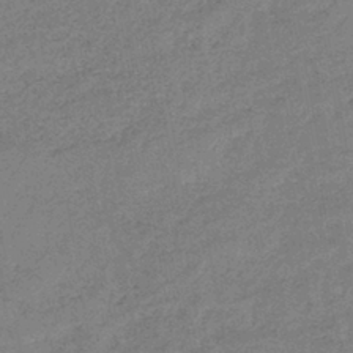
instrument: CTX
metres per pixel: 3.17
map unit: eHb
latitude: -41.0108
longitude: 79.8233
